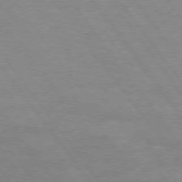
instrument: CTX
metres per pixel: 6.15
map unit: Hpe
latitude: 75.1025
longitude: -140.8002
